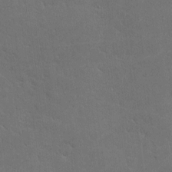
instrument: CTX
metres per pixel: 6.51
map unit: lHvf
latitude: -9.3698
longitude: -102.1955
